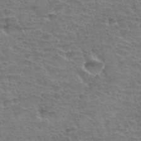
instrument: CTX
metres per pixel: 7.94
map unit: Hto
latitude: 34.8380
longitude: -44.1011
